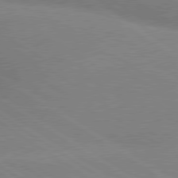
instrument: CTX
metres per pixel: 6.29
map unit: lApd
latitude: 79.6694
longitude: -152.2523
